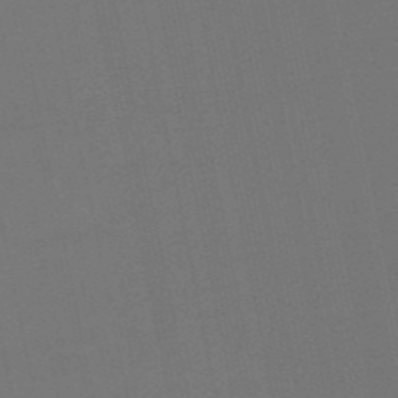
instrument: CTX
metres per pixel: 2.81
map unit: eHb
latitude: -50.5007
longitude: 71.3510
